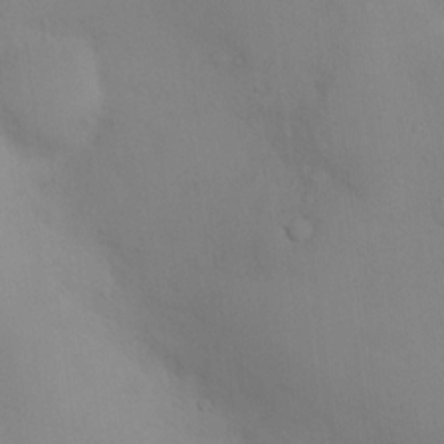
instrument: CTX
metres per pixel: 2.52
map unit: Nhu
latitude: 13.3860
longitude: -27.9528
